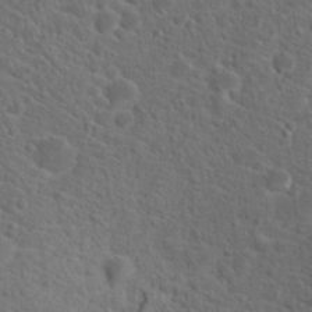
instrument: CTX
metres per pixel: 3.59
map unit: Hto
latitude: 19.8205
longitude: -38.6112
